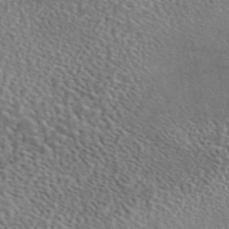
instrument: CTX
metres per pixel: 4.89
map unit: eAb
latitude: 45.4426
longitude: 113.4077
